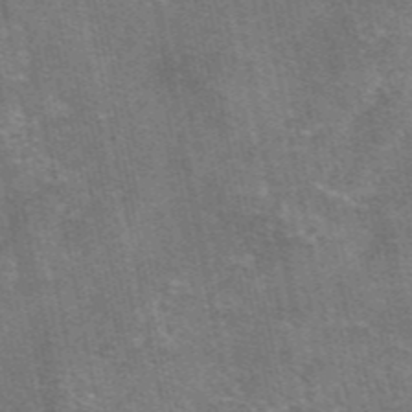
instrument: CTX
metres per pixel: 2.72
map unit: eAb
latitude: 46.8947
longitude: 103.6344
